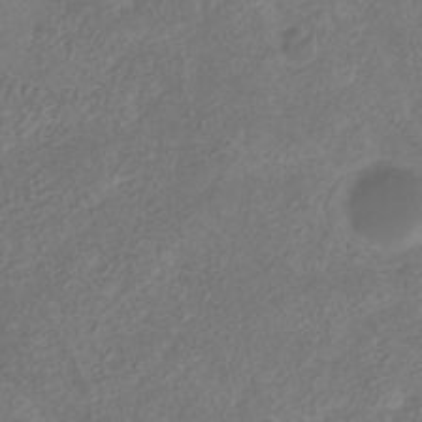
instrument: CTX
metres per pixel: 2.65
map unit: HNhu
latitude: -29.5588
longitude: 68.0283
